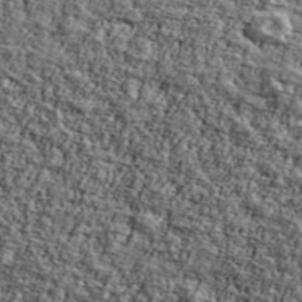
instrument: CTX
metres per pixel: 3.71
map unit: Ave
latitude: 42.5924
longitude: -110.6680
